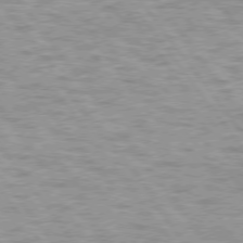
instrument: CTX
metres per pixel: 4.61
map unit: lApd
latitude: 75.0647
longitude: -48.3089
